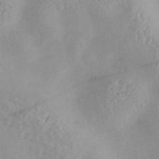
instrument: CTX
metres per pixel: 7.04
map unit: Nve
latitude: -8.7841
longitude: 174.7841
